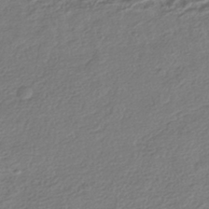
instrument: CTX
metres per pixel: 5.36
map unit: HNhu
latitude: -41.8989
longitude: 99.5021
